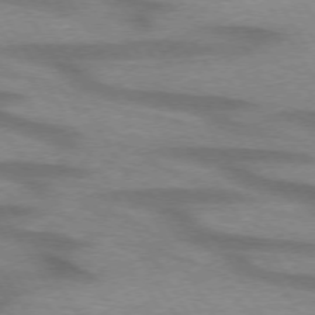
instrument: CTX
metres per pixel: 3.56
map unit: lApd
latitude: 72.8569
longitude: -58.0633
